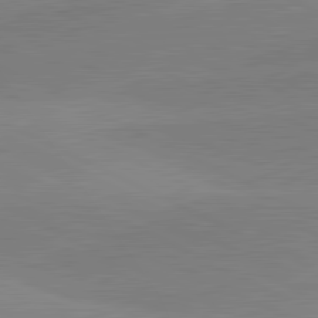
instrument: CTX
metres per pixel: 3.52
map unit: lApd
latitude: 81.5371
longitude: 127.4832
